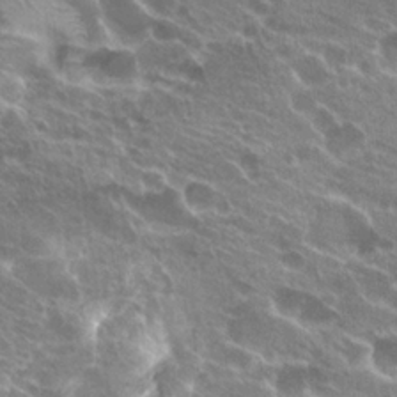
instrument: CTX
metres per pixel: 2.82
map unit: Hto
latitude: 23.6694
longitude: -38.5924
